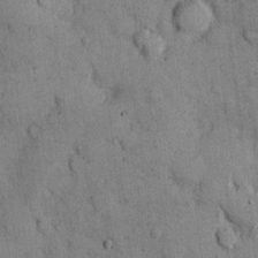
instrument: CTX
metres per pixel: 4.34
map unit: Hto
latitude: 12.8569
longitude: -59.8961
